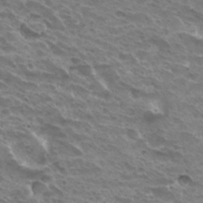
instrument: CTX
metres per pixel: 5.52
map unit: Hto
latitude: 32.4601
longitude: -40.5545
